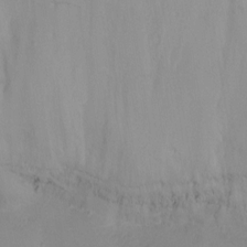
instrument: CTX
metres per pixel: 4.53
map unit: Ht
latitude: -8.3306
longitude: -30.2523
